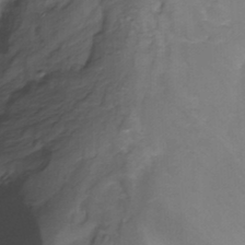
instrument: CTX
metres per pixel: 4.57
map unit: Nhu
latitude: -13.7100
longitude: -70.1389
